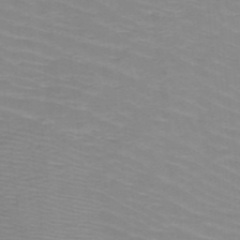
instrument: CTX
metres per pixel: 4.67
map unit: HNb
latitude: -48.1039
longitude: -45.9150
